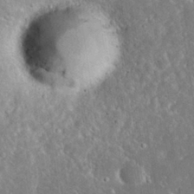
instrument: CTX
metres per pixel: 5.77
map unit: eHh
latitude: 31.7828
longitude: -59.9150
